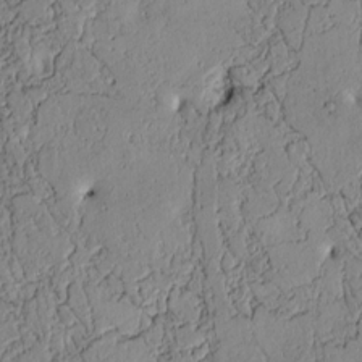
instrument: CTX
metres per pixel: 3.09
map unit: Htu
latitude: 3.6694
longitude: 151.3510
